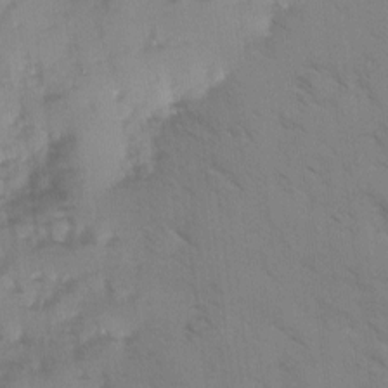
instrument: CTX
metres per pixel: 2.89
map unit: Ave
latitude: -1.0298
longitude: -111.9150
